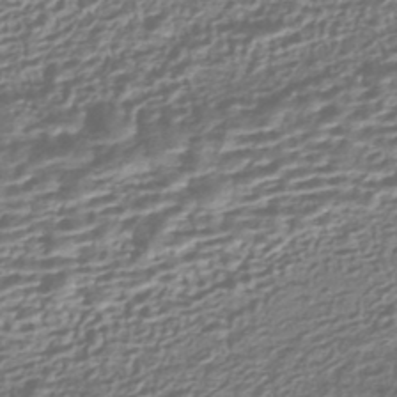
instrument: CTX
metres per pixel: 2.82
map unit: HNhu
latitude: -43.7855
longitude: 99.9178
